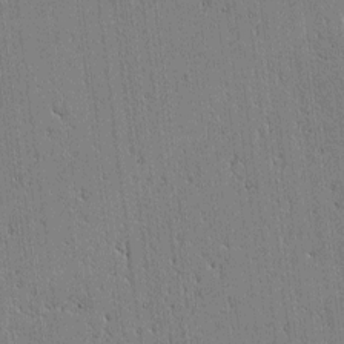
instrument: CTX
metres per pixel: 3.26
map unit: lAvf
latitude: -1.4077
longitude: -105.7828
